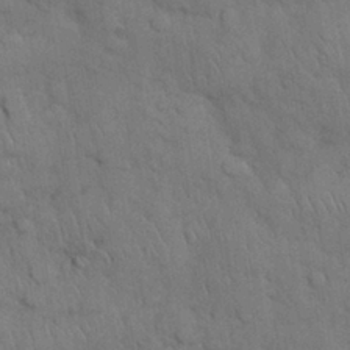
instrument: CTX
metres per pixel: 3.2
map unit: Nhu
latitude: 28.1011
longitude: -68.6302
